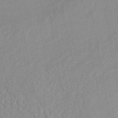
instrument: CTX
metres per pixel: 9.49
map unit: HNhu
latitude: -46.7463
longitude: 93.2754
